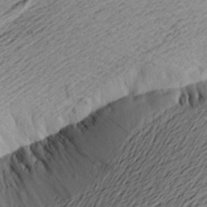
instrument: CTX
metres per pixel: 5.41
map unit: Aa
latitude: 21.6505
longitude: -149.1025
